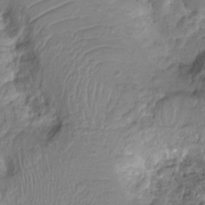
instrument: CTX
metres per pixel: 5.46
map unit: Nhu
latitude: -15.2565
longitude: -26.9892
